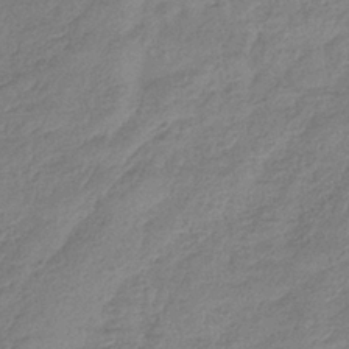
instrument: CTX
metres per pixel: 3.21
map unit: eHb
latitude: -37.9556
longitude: 81.3699
